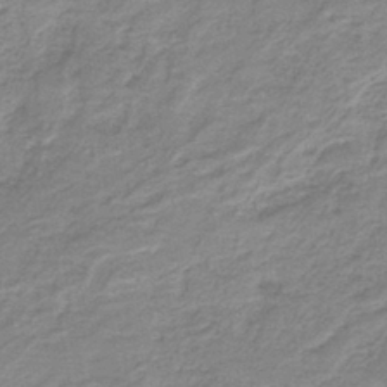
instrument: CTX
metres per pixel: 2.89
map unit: lHb
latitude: -40.7274
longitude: 53.6910
